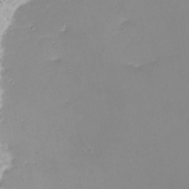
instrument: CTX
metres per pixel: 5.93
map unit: Nhu
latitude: -8.6707
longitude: -81.2726
